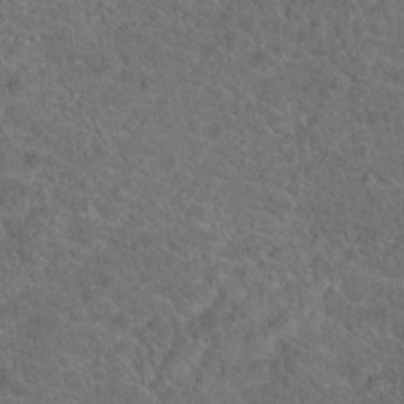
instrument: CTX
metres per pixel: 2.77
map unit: Hto
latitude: 19.6882
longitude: -38.8002
